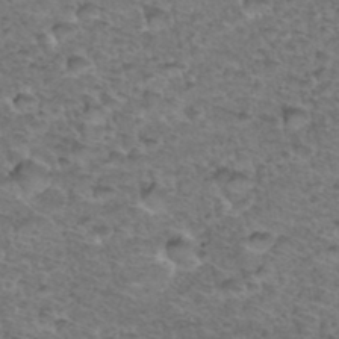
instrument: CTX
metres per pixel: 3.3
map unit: Hto
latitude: 36.7435
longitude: -47.1970
